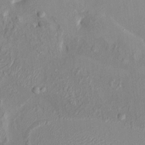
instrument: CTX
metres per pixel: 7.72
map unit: HNhu
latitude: 7.8205
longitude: -1.1214
